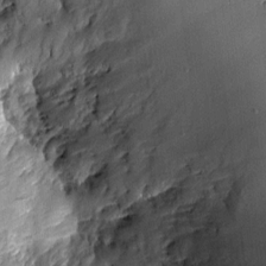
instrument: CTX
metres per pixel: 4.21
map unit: Aa
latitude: 8.4223
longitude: -128.4601
